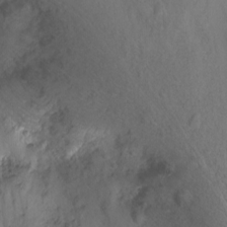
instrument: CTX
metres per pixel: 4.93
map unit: Nhu
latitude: -8.5385
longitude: -73.1025
